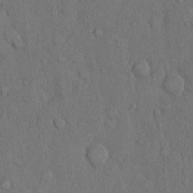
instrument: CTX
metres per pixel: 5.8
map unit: Hto
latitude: 10.0822
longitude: -60.8758
